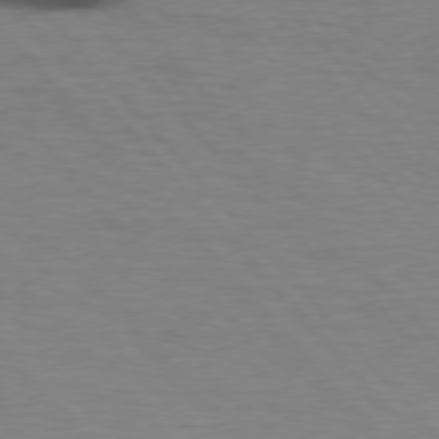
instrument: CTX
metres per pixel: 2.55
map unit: lApd
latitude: 76.3089
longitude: -87.1970
